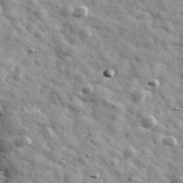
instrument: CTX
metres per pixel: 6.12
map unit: Ave
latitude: 41.4237
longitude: -107.1214
